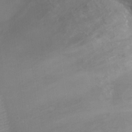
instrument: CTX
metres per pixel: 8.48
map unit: Nhu
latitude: 6.9136
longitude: -20.6112
